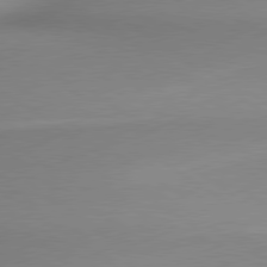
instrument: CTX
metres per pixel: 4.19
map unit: lApd
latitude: 79.5749
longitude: 179.9367
